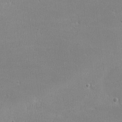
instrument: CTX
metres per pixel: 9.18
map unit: lHvf
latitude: -12.6519
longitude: -100.9703
